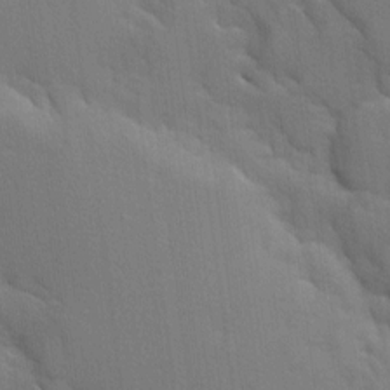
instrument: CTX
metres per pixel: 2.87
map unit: Ave
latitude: 9.7072
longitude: -102.6679
